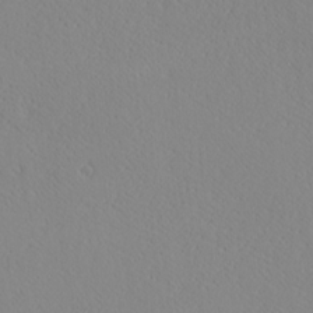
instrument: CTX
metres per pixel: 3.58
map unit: Ave
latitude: 20.9892
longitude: -137.6883
